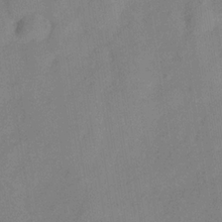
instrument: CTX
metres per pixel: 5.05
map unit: Hve
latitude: -32.5574
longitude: 92.2550
